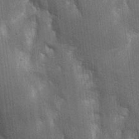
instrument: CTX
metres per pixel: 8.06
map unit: Aa
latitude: 15.9528
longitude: -149.0836
